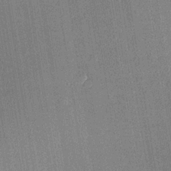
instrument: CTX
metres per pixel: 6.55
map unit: lHvf
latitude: 20.6491
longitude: 145.1242
